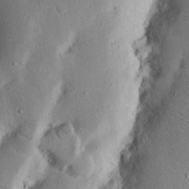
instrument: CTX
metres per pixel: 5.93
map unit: Nhu
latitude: 17.0836
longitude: -74.6302
